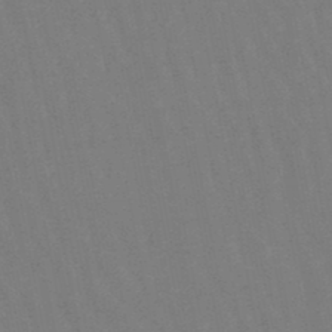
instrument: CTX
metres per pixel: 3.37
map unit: eHb
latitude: -47.1620
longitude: 80.3118
